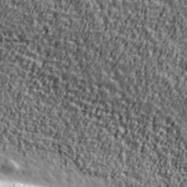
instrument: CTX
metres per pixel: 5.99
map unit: Ave
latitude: 41.5749
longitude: -112.1578
